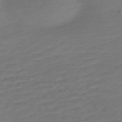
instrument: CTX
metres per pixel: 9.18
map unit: Nve
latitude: -58.8785
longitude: 57.5966
